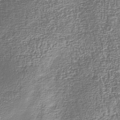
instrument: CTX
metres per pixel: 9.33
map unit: Nhu
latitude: -38.6708
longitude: -81.8205
